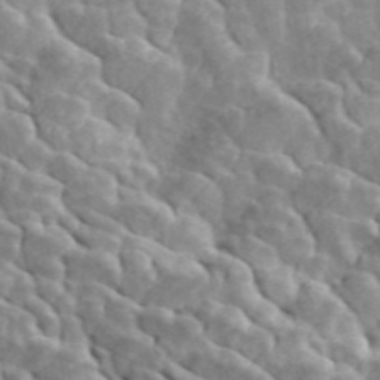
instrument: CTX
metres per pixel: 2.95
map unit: ANa
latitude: 46.1956
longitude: 23.7100
